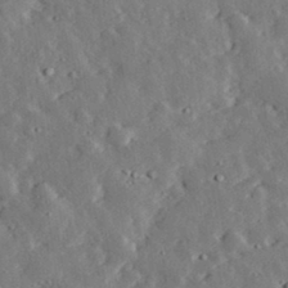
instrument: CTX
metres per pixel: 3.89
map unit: lHvf
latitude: 32.9136
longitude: -83.3481
